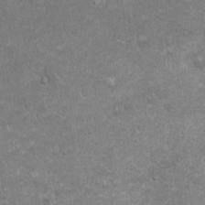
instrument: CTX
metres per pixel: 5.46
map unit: eHh
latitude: 18.9513
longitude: -61.1025
